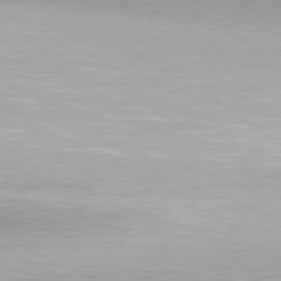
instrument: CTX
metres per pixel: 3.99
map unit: Hpe
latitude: 77.8961
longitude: -131.6505
